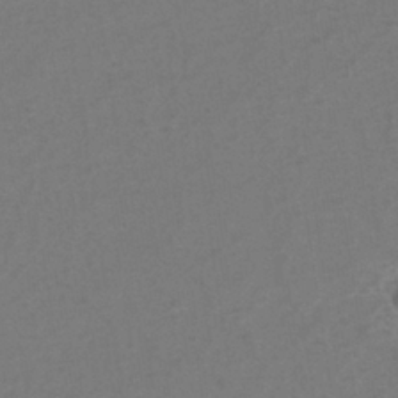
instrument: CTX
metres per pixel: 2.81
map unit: eHh
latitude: -40.1417
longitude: -28.9702
